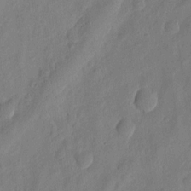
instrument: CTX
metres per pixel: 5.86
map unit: eHh
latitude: 6.9892
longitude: -74.9514
